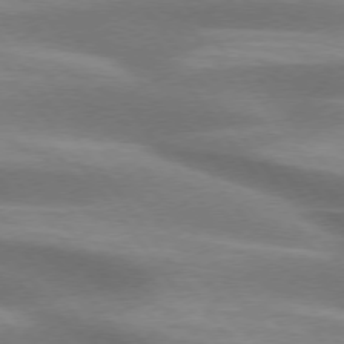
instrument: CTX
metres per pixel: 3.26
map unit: lApd
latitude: 74.7435
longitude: -49.7639
